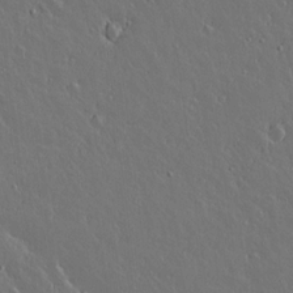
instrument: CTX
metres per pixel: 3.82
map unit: lAvf
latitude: 15.6127
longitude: -126.7246
